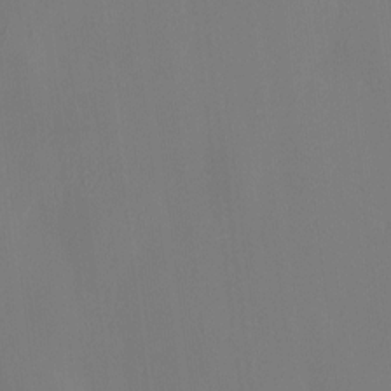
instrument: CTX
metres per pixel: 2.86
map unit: HNhu
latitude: 7.4615
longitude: 12.1606
